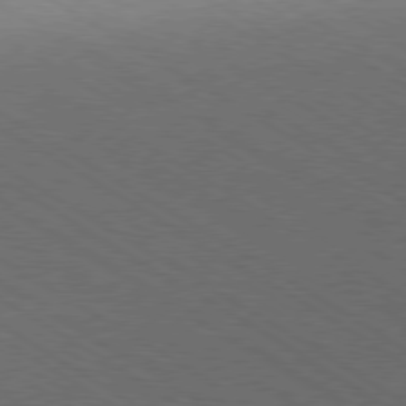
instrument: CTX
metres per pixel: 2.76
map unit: Hpe
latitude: -80.3495
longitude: 19.2187
